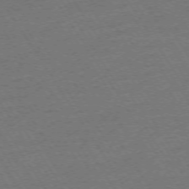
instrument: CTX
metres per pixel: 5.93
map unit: Ap
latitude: -73.9556
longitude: -84.8002
